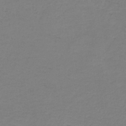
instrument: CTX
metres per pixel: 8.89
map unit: HNb
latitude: -35.5021
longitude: 53.8422
